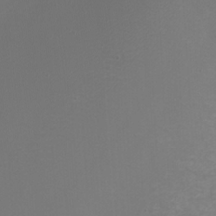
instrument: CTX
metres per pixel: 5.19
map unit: Nhu
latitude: -7.4643
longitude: -75.4993
